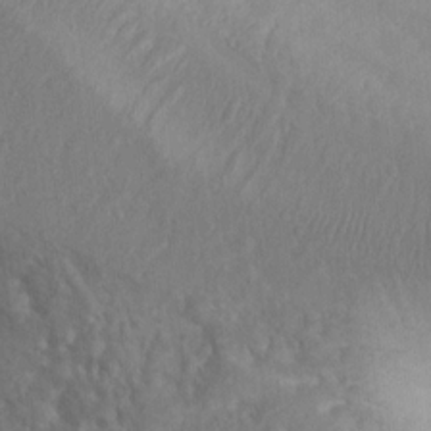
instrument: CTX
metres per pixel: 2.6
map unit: Nhu
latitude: 11.9528
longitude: -27.9150
